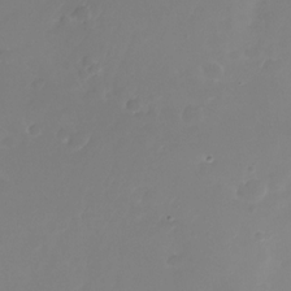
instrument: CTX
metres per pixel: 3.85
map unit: Nhu
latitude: -26.2172
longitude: -72.5924
